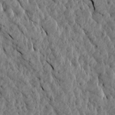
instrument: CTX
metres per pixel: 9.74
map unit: Aa
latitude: 15.3671
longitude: -142.2523
